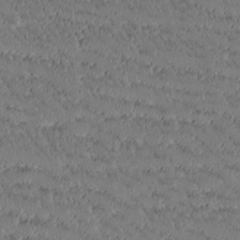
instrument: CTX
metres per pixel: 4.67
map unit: Htu
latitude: -2.8596
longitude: 176.3495
